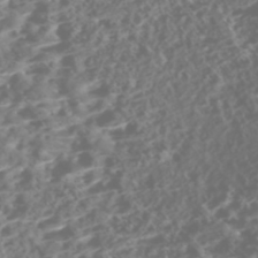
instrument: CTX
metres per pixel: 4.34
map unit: Nhe
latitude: -47.1998
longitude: -173.0269
